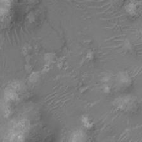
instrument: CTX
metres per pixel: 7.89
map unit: Ht
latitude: -7.9178
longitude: -19.5938
